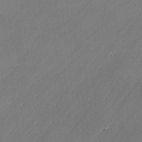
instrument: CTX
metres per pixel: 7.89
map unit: lAvf
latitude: -1.5588
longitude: -106.6490
